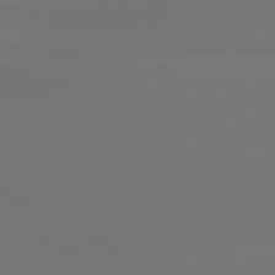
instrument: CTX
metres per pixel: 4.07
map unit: lApd
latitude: 81.4804
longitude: -148.2145
